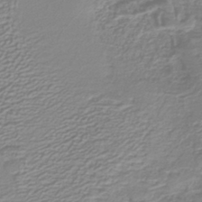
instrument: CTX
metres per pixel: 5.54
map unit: lHb
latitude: -40.8408
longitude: 52.1039
